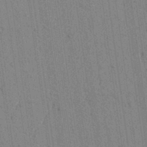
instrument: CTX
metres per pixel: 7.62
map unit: lAvf
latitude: 6.8191
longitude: 164.4062
